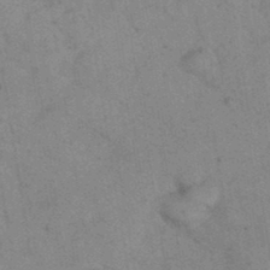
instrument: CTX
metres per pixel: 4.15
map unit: eHh
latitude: 38.0255
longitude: -67.1025
